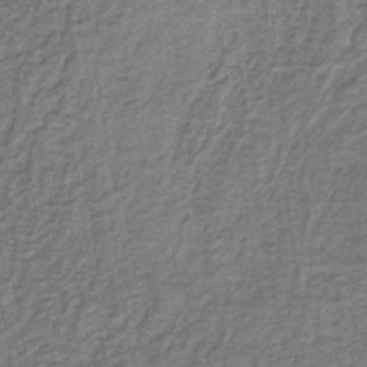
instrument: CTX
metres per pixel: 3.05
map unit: HNb
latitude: -39.4644
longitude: 50.7841
